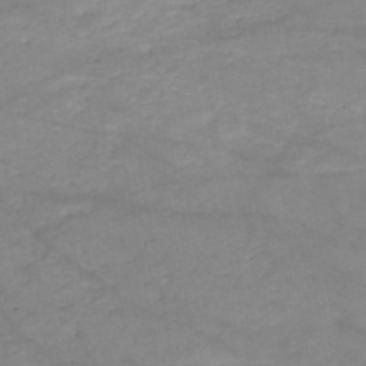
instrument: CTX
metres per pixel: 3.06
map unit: HNb
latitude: -50.3873
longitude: -39.7261
